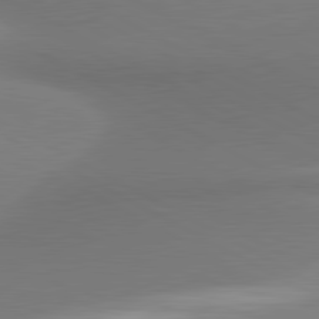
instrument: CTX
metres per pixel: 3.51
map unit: lApd
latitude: 81.2159
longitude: 174.3684
